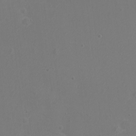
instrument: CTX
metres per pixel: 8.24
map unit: eHh
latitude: -7.4832
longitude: -75.0836
